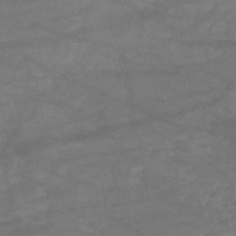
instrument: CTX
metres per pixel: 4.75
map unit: HNb
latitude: -51.1242
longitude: -40.0822
